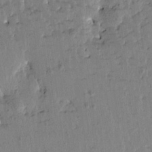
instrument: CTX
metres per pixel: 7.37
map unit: Htu
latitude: -0.4818
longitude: -179.1215
